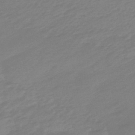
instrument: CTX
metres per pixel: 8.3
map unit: eHb
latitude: -48.2362
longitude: 85.0486
